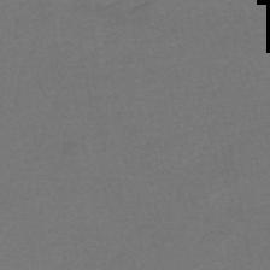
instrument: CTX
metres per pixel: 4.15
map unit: HNhu
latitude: -49.1431
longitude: 100.3117
